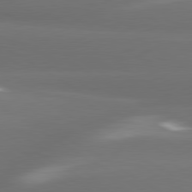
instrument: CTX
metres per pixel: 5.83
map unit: lApd
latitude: 80.4979
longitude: -138.2711
